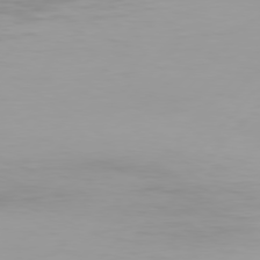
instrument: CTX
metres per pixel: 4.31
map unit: Hpe
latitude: 75.8583
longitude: -128.4979
